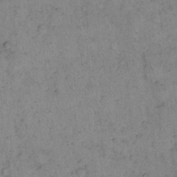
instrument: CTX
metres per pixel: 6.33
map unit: eHh
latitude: 15.2348
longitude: -64.9136
